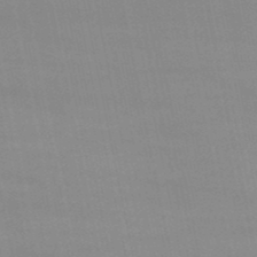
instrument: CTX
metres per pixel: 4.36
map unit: eHb
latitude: -49.9745
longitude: 68.3495
